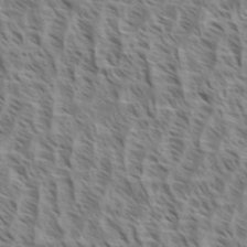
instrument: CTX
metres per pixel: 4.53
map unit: eHh
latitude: 34.8758
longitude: -138.9325
